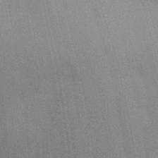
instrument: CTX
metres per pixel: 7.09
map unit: Aa
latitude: 32.4790
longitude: -142.9514
